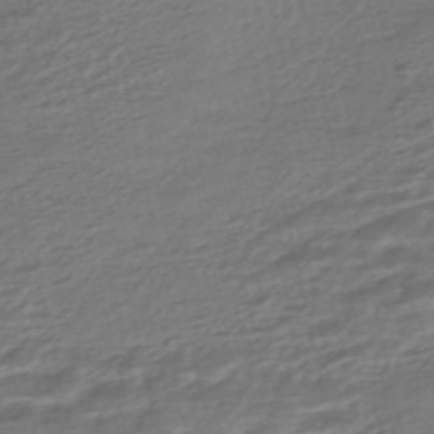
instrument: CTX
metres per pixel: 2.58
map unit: HNhu
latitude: -45.5210
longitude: 104.8030
